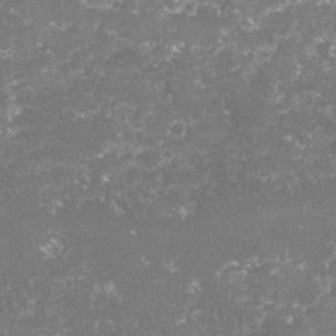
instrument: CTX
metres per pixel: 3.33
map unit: lHvf
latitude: -16.0850
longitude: -98.5545
